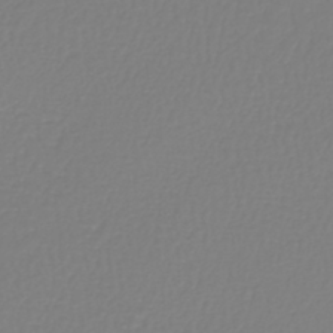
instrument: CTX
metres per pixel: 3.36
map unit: lHb
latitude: -42.0283
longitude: 60.4062
